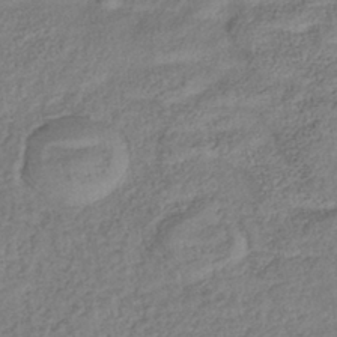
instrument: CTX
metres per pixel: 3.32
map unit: lHb
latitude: -40.7652
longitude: 78.1983
